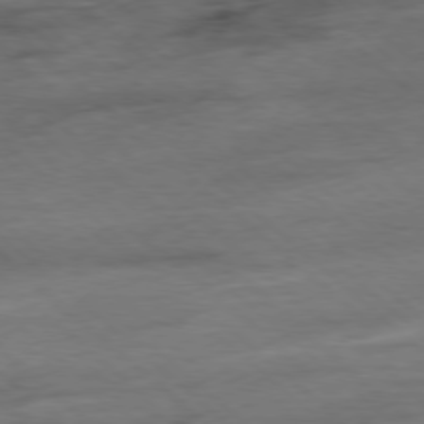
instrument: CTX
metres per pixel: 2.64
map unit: Hpe
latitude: -78.6140
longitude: -23.1025
